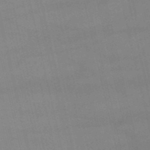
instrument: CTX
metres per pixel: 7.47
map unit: lHb
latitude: -48.5763
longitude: 70.7085
